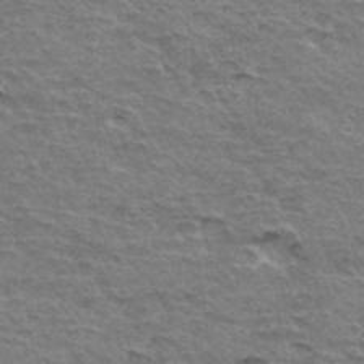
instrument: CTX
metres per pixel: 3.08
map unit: Hto
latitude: 34.3467
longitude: -45.3292
